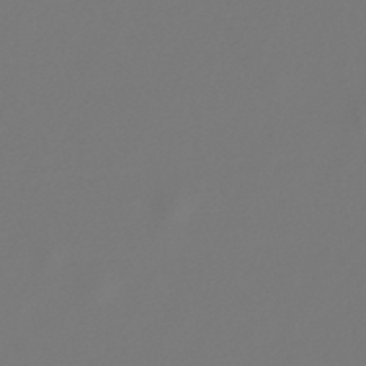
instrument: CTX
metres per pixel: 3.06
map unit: lHb
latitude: -47.0486
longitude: 72.5951
